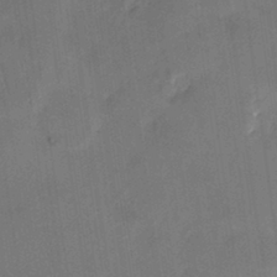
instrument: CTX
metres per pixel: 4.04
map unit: HNhu
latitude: 5.4993
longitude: 12.5952
